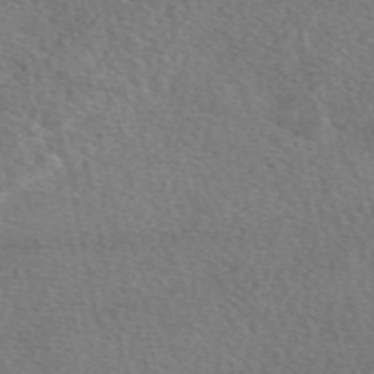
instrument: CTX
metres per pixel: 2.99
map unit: eAb
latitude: 49.8961
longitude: 112.4440
